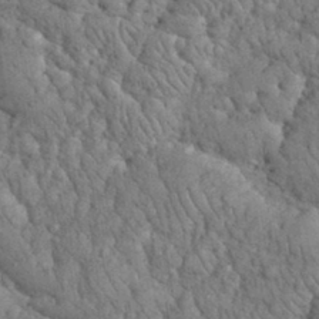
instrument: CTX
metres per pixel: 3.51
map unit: eHh
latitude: 33.6505
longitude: -66.1577
